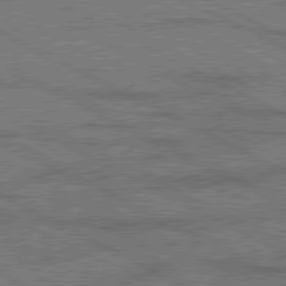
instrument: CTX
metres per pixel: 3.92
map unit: lApd
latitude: 80.4223
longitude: -88.5546
